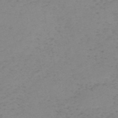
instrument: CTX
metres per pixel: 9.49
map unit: HNb
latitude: -55.3888
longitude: -47.1026
